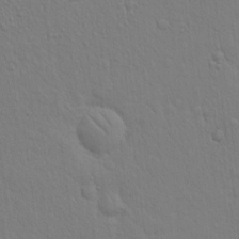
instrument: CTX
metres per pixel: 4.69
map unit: eHh
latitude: 18.8758
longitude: -62.9136
